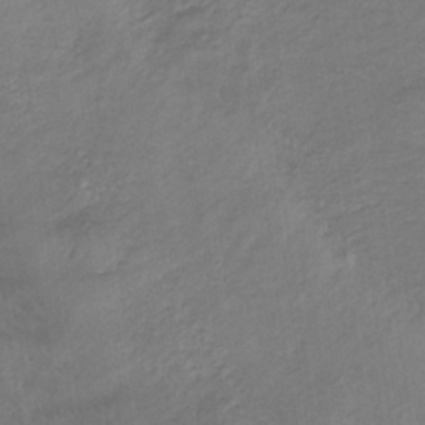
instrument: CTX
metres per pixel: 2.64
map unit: lHb
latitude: -33.2376
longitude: 68.7463
